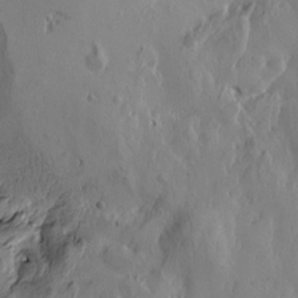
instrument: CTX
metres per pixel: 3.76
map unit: Htu
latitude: -3.3509
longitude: -177.0647
